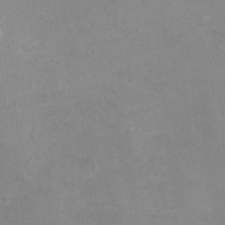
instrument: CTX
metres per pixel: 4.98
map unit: HNhu
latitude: -1.1432
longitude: -3.3670
